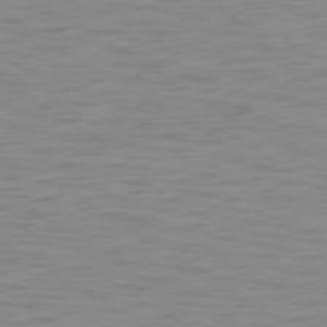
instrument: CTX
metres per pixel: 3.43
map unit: Ap
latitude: -79.3887
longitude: -63.8584
